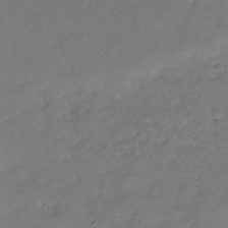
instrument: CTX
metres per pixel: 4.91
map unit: Nhe
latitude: -32.6519
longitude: -93.6694
